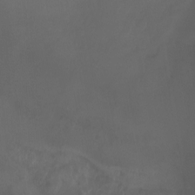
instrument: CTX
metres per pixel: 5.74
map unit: Nhu
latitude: -5.1053
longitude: -75.0458
